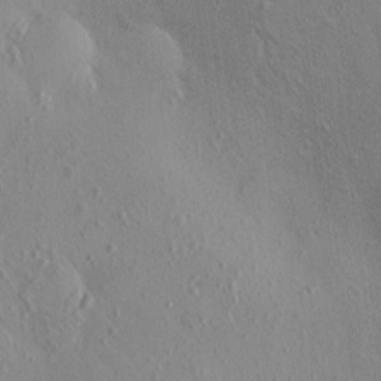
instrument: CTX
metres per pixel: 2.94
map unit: eHh
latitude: -0.3118
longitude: 18.1606
